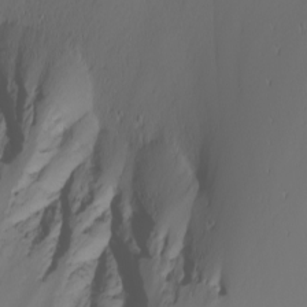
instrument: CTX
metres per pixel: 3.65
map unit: Nhu
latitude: -6.9541
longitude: -80.9136
